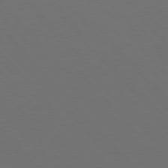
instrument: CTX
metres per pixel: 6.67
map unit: Hpe
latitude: 76.8758
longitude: -163.4994
